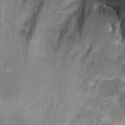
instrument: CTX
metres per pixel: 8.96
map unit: Ht
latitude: 8.3845
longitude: -38.4790
